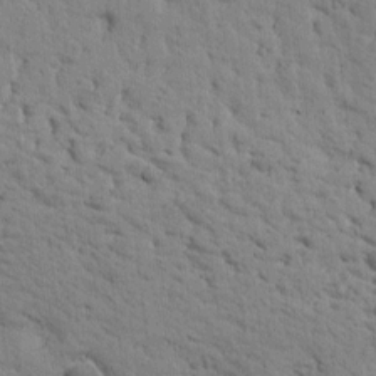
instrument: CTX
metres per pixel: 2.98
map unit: Htu
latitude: -2.2361
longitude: 175.0864
